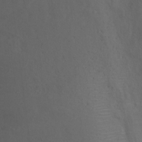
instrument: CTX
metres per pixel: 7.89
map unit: Ht
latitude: 0.4223
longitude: -35.6505
